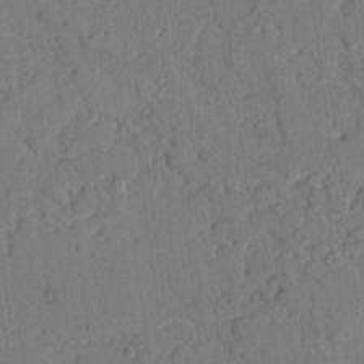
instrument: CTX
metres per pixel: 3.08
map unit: Nhu
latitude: 17.8961
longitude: -78.0822
